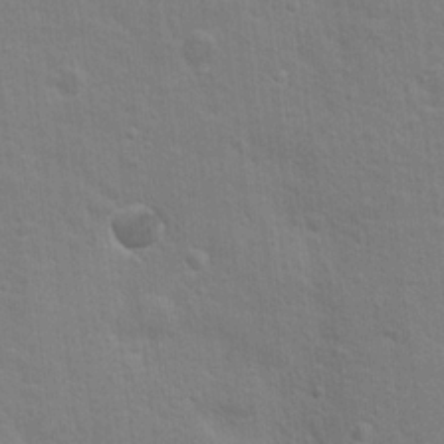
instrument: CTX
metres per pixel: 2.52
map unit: Nhu
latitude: 17.7639
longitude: -31.1592
